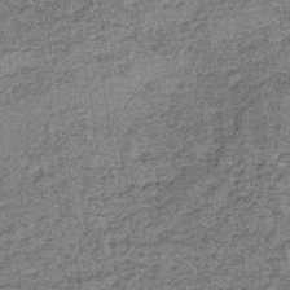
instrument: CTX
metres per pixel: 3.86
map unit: lHb
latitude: -37.8044
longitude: 65.8423
